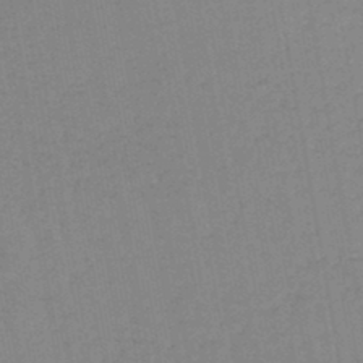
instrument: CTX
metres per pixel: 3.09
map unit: lHb
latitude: -44.4251
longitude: 63.1620
